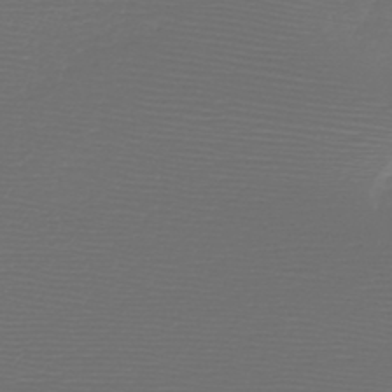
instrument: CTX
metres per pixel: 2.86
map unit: HNb
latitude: -47.8800
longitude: -41.6693
